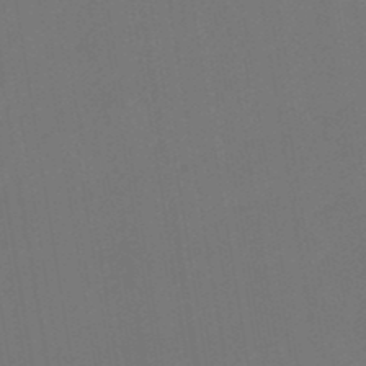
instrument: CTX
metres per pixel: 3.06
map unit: eHb
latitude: -49.4455
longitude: 84.2550
